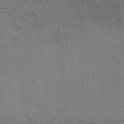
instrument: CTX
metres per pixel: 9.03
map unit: Aa
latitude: 32.8002
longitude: -139.7639
